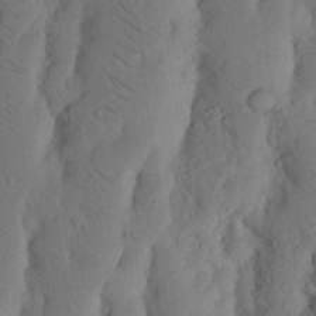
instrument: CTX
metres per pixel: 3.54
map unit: Nhu
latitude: 19.3859
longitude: -75.8394
